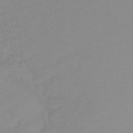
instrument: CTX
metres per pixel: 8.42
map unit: eHb
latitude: -45.0298
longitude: 85.8611
